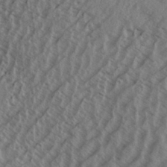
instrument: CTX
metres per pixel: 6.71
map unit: Aa
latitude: 33.1025
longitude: -138.4790
